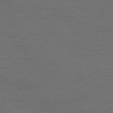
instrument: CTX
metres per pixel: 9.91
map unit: Hpe
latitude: 74.5924
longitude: -131.4616
